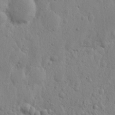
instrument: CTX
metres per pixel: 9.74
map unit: Nhu
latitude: 15.5749
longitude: -75.0647
